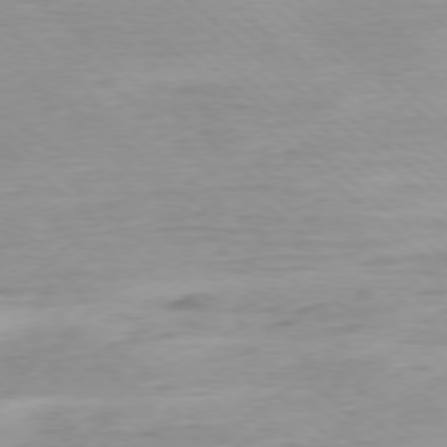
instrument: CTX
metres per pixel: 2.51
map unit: Ap
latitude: -77.8044
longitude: -90.9325
